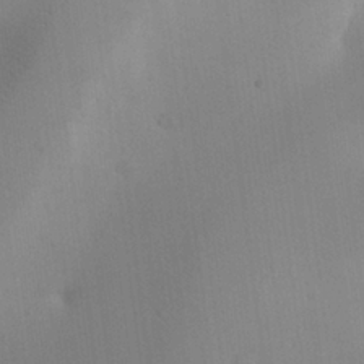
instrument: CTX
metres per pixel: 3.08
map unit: eHh
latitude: 25.8961
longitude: -69.1214
